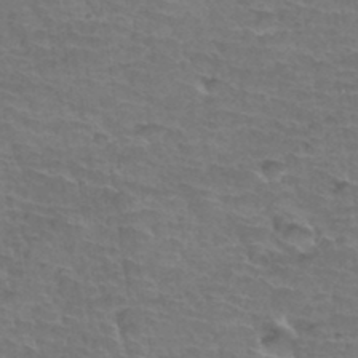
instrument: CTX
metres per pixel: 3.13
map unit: Hto
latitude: 35.6505
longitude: -44.3656
